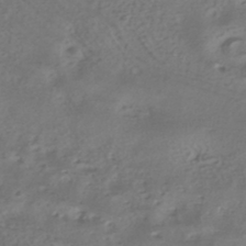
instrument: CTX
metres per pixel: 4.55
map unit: HNhu
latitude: -40.6518
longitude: 100.1038
